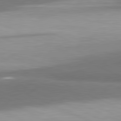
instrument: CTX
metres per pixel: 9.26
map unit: lApd
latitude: 81.6505
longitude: 175.1809
